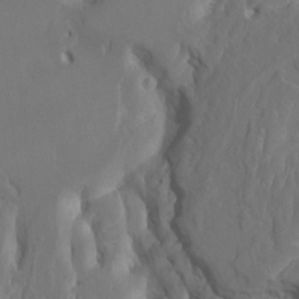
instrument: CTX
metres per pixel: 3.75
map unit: HNhu
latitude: 7.2159
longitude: -6.4601
